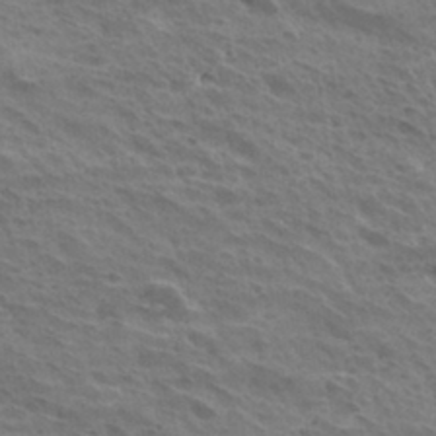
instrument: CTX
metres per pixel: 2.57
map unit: Hto
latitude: 31.8773
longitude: -41.0647
